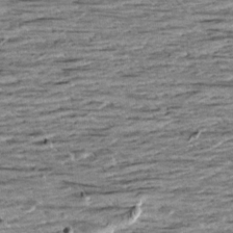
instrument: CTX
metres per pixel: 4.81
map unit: Aa
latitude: 8.5168
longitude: -139.5749
